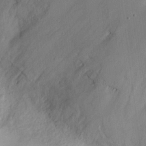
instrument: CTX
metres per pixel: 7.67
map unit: eHh
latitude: 13.4616
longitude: -72.6869
